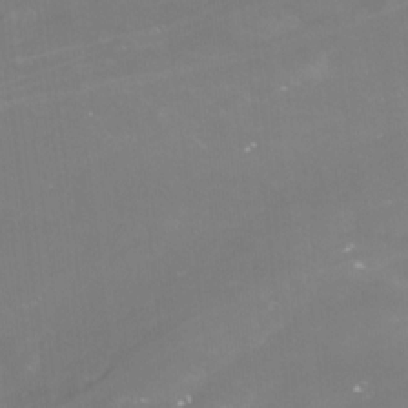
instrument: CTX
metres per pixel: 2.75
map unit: Nhu
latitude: -10.1984
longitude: -69.6127
